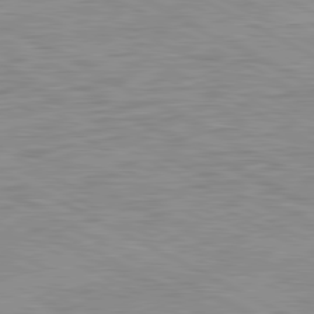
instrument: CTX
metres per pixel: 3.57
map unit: Ap
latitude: -82.0472
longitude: -73.1404
